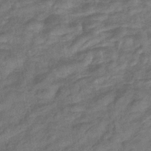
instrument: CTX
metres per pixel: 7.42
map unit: eHb
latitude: -33.4455
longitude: 74.0472
